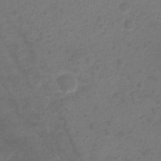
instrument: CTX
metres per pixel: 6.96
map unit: Ht
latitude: 1.7071
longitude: -34.5168
